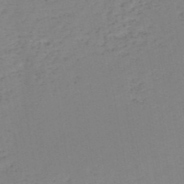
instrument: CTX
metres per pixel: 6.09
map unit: HNb
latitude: -50.8786
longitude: -52.9703
